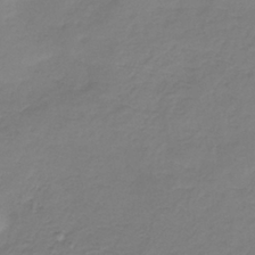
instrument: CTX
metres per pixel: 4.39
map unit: HNb
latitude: -34.7841
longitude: 53.8611
